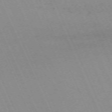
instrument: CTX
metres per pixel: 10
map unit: Nhu
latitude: -68.0094
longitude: 39.1242
